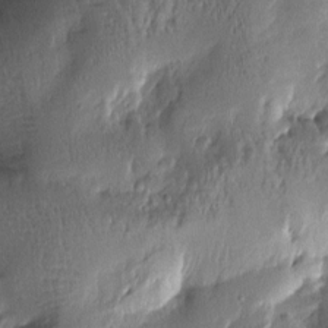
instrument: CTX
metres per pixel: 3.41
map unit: Htu
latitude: -2.6329
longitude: -177.5560
